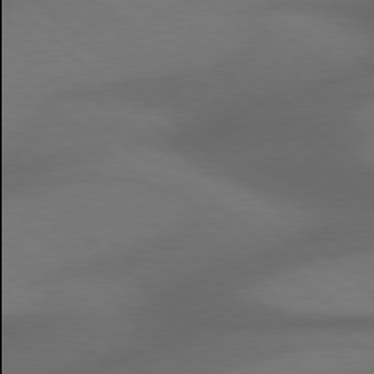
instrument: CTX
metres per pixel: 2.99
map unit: Hpe
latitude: 77.8772
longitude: -149.9906
